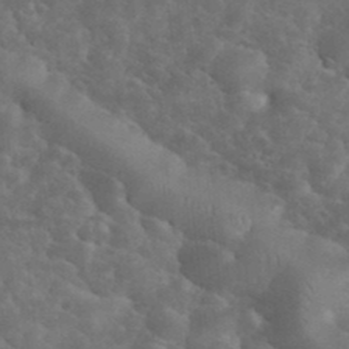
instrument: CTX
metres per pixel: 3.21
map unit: eHh
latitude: 33.9906
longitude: -67.0269
